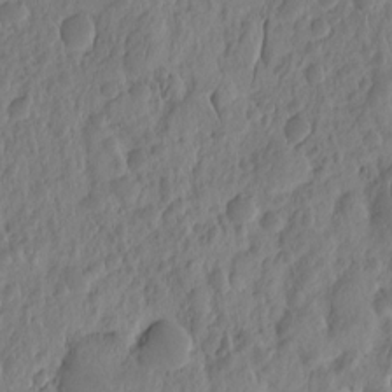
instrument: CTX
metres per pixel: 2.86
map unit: eHh
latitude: -1.6911
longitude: 14.8786
